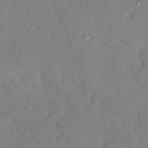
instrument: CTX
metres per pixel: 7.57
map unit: Hto
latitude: 8.5735
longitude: -58.2712
